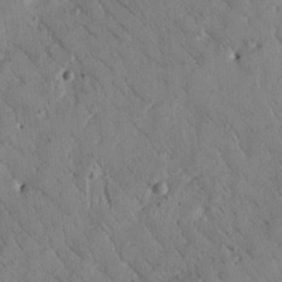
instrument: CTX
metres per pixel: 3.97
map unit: Htu
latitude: -0.0094
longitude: 176.0283
